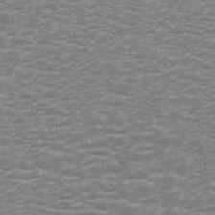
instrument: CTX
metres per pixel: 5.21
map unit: ANa
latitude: 44.6490
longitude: 29.0298
